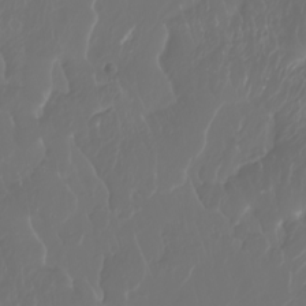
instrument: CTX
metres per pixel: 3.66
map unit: Nhu
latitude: -8.2550
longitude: -80.8569
